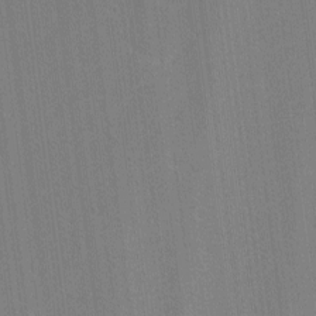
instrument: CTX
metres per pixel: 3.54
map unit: lHvf
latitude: -11.6722
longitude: -104.5168
